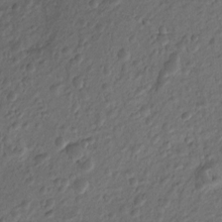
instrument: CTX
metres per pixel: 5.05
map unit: Htu
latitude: -5.1998
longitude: 156.5574
